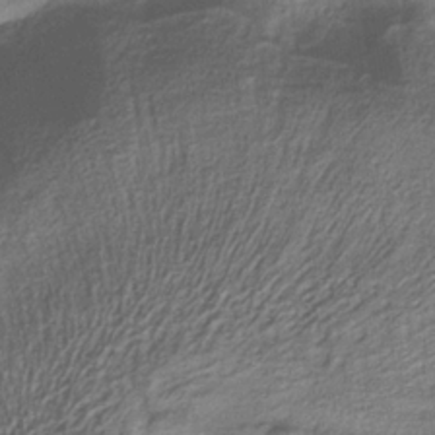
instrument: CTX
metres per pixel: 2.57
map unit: eHb
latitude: -29.8233
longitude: 68.5573
